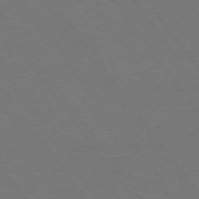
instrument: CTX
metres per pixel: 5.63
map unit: Ap
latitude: -74.7841
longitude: -70.3089
